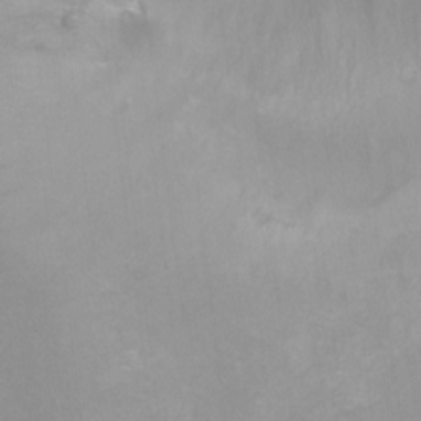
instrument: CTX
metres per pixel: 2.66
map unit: Ht
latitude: -7.2565
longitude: -34.4223
